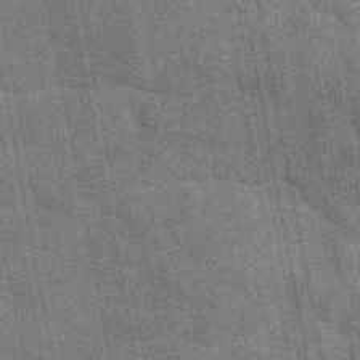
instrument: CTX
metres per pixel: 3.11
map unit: eAb
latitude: 46.4601
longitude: 101.8422
